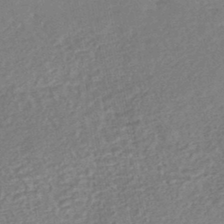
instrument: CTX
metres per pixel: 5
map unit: HNhu
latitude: -44.5196
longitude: 101.5021
